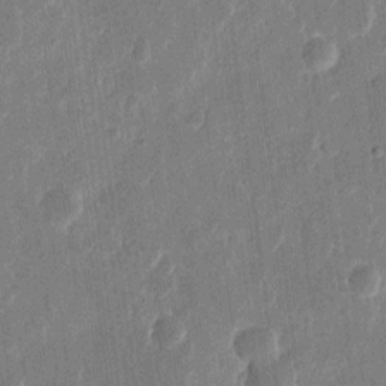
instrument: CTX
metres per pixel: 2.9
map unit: eHh
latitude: 11.0648
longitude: -70.2711
